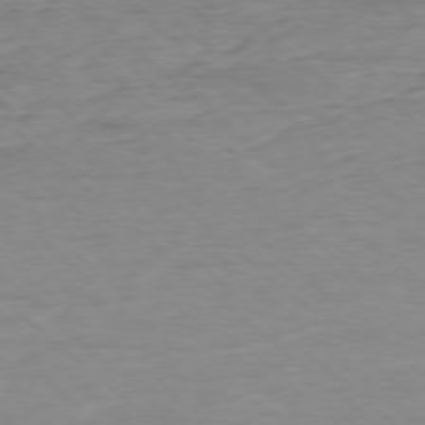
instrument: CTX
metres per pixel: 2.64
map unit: Ap
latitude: -77.7100
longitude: -93.1214
